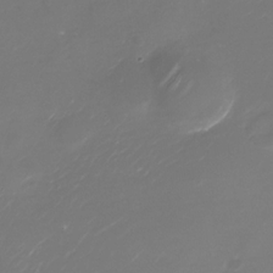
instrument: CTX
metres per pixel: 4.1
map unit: Nhu
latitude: -29.2187
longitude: -75.2537
